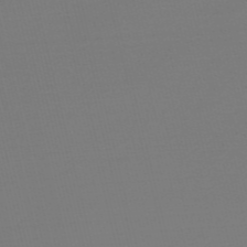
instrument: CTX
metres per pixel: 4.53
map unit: Nve
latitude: -56.9353
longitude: 62.4818
